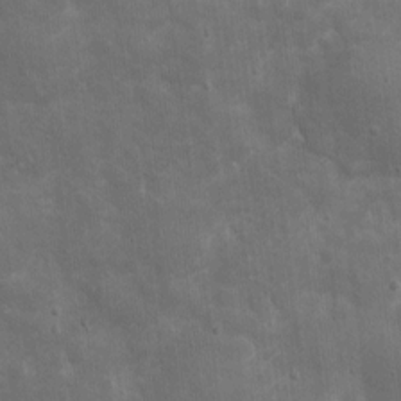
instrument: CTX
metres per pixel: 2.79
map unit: eHh
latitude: 4.7057
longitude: -70.7435
